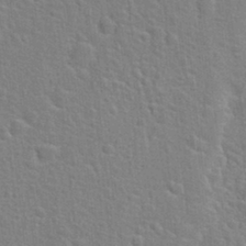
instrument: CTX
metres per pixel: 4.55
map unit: Hto
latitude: 22.2711
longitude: -47.2537
